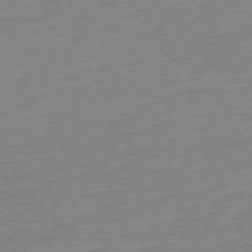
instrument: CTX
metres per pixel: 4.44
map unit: Ap
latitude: -77.3132
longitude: -97.4237
